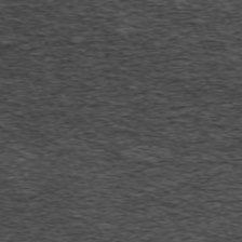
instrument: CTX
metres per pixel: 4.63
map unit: Hpe
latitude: -70.6330
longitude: 11.5777
